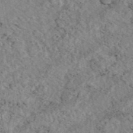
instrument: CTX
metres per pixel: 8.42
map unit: eAb
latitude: 45.0836
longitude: 112.7841
